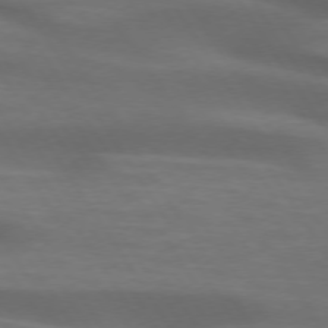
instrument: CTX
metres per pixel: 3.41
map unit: lApd
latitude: 73.8962
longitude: -52.2145
